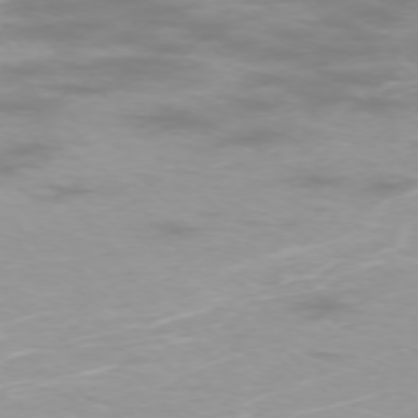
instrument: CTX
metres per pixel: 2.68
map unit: Ap
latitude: -74.9731
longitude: -76.4601
